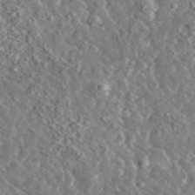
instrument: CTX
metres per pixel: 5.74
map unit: lHvf
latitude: 37.0648
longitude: -89.2159
